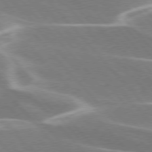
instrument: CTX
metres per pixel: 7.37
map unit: lApd
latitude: 76.1955
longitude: -63.7639
